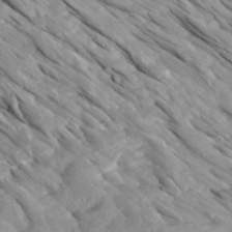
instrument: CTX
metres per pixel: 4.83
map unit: Aa
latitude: 27.0270
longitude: -133.7261
